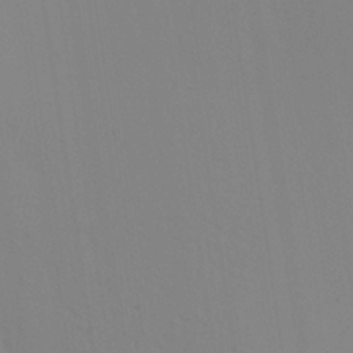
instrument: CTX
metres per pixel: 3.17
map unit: Aa
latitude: 27.2915
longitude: -131.6127
